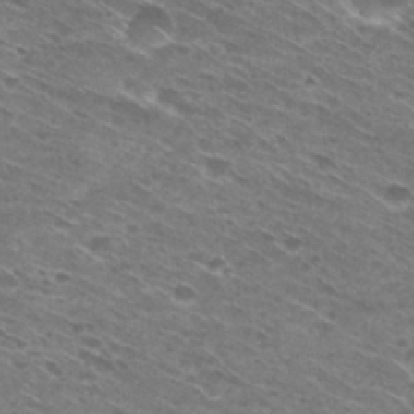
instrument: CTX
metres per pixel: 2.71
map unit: Hto
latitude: 29.9150
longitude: -45.6694
